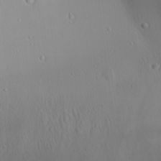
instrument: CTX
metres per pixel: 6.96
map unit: Ave
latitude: 22.5924
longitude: -136.7435
